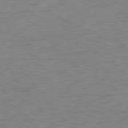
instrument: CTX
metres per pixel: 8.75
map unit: Ap
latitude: -81.1242
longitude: -61.0836
